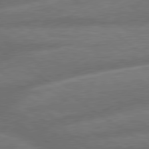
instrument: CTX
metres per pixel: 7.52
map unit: lApd
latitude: 79.9528
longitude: -164.2900
